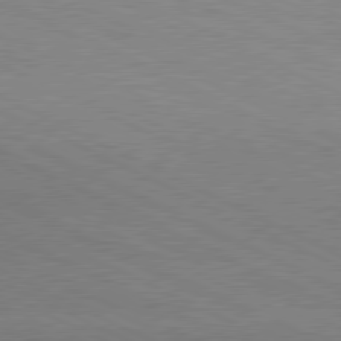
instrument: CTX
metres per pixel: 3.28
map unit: lApd
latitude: 79.8961
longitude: -128.5923
